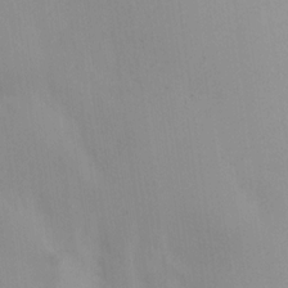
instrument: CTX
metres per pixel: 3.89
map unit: Nhu
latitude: -3.5210
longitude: -70.7813
